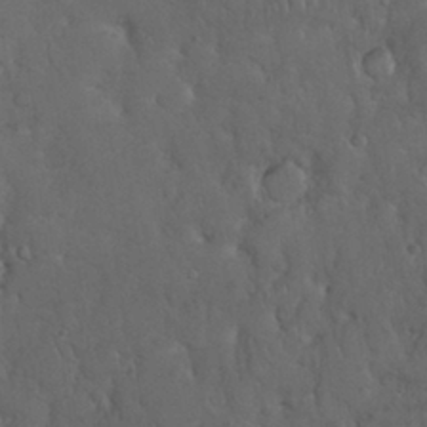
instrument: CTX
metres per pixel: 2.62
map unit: Nhu
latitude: 28.4601
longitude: -67.8772
